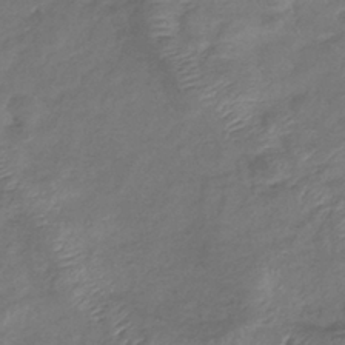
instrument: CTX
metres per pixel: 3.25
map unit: lHb
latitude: -38.8597
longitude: 75.3699
